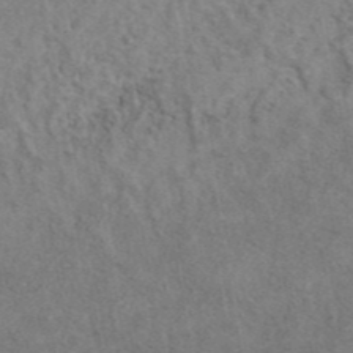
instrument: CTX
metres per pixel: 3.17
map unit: eAb
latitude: 43.0459
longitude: 109.2754
